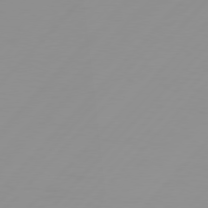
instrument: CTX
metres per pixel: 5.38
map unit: Hpe
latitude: 77.8394
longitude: -139.8394
